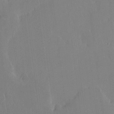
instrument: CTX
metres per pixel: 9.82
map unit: HNhu
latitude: 6.4412
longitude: 2.7274
